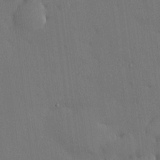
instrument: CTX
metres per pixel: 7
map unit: HNhu
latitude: 6.6113
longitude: 15.2376
